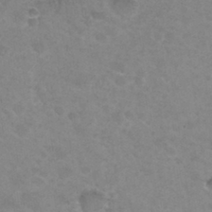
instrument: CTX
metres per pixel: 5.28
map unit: Hto
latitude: 30.5924
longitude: -46.6680
